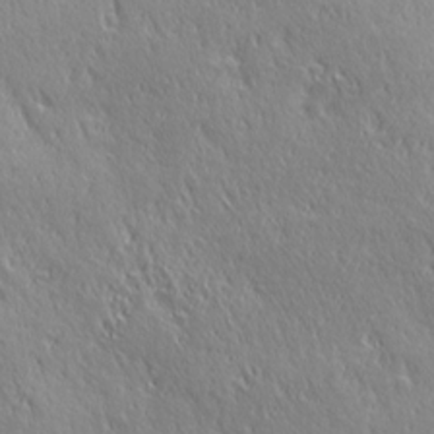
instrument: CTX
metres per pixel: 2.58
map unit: Ave
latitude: 21.2915
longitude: -136.0822
